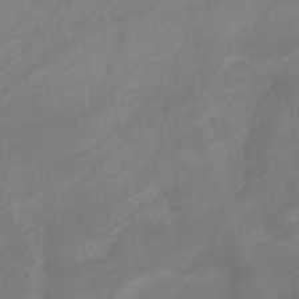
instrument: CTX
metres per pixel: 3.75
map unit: eHb
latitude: -33.4077
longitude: 72.7085
